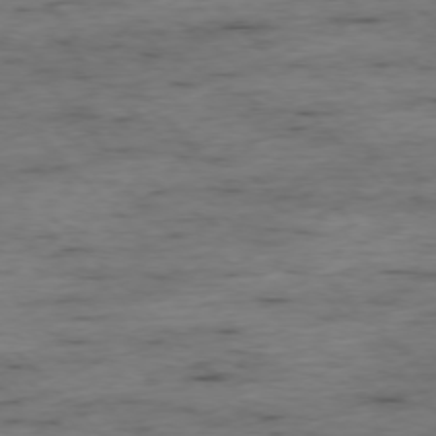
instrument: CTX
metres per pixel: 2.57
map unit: Ap
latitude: -76.7841
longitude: -91.1592
